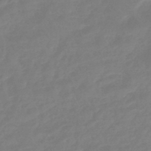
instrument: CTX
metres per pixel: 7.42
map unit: eHb
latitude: -46.0283
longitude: 84.2739
